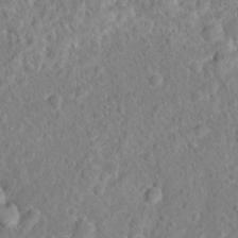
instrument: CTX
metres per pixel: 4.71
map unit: Hto
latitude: 16.8191
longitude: -41.3292
